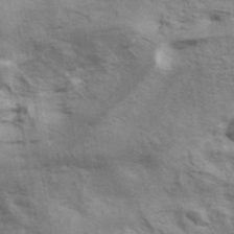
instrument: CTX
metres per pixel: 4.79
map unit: ANa
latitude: 42.3845
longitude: 17.5588
